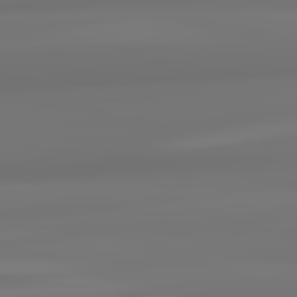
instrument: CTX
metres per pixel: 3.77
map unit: lApd
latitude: 82.7435
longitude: 170.9731
